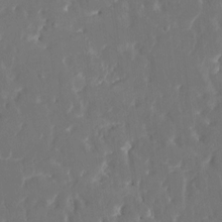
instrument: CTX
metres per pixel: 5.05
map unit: HNhu
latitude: 4.4979
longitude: 10.0472
